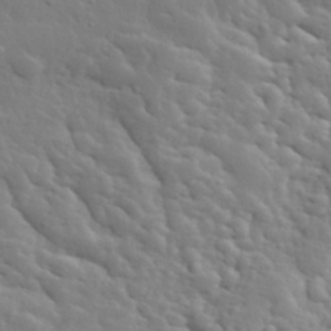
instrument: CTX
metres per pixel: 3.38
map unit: lHvf
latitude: 34.1577
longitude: -82.1955
